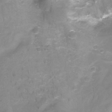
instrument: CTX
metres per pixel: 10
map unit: Nhu
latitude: -17.0298
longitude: -48.6868
